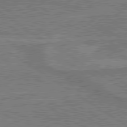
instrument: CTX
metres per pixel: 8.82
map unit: lApd
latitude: 79.9339
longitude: 169.9178
